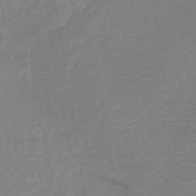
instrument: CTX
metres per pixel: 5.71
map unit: HNb
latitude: -49.3132
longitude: -44.8191
